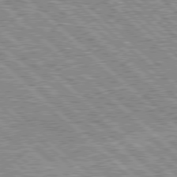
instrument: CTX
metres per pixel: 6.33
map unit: Hpe
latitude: 78.1578
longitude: -159.2348
